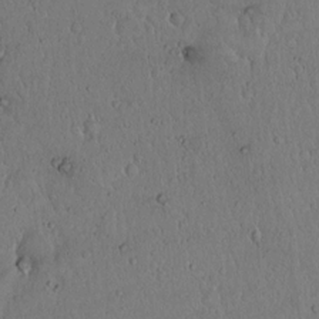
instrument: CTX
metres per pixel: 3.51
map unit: Hto
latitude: 14.5357
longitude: -56.7435
